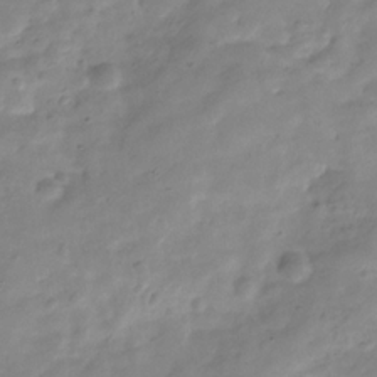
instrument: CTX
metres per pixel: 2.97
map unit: Hve
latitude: -32.0472
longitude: 90.5196
